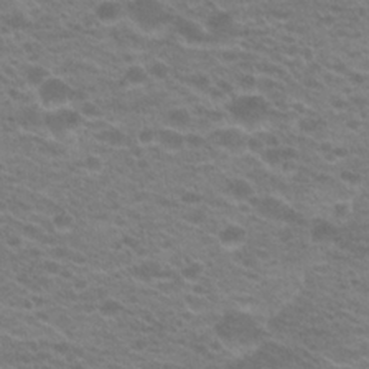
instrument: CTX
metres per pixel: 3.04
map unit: Hto
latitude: 21.3482
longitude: -37.4427
